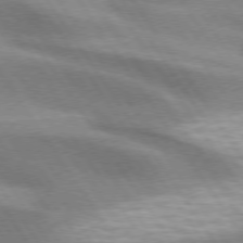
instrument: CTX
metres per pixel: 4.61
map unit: lApd
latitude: 74.8758
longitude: -63.3482
